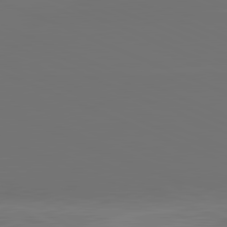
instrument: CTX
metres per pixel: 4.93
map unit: lApd
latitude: 81.7261
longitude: 155.5777
